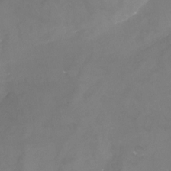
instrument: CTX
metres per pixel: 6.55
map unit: Nhu
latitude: -24.0094
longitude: -57.7827
